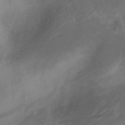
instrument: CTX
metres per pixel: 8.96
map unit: Nhu
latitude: -12.8030
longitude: -72.5735
